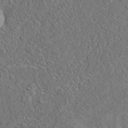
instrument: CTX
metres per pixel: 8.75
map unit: eAb
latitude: 35.5182
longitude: 109.5966
